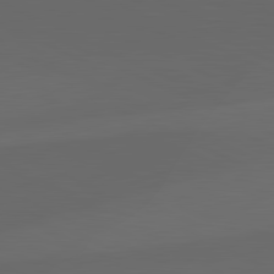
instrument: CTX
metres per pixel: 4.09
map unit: lApd
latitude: 82.0822
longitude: 129.2754
